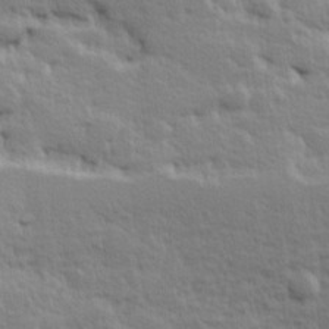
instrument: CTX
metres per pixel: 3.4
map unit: Hve
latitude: 24.8191
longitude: 144.5196
